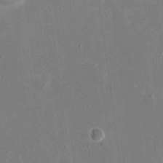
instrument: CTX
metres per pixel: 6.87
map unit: eHh
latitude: 18.6868
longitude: -70.6868
